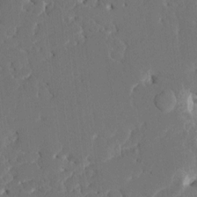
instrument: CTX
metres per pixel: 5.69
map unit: HNhu
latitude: 6.9703
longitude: -5.1403
